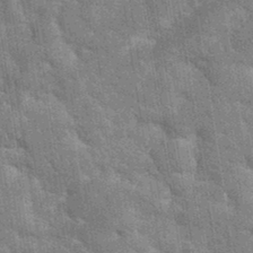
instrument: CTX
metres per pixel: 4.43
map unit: eHh
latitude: 35.5371
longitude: -65.7639
